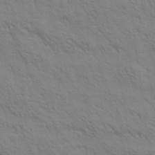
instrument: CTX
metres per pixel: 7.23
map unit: Aa
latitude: 20.8002
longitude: -140.4412
